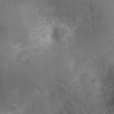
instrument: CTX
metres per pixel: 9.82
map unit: Nhu
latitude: 2.9891
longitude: -16.5545
